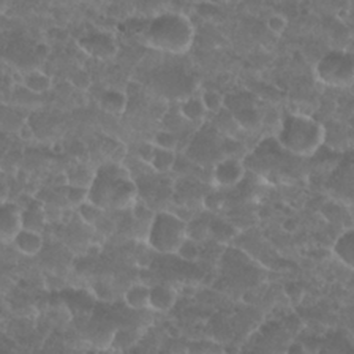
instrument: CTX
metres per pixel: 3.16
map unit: Nhu
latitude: 27.0081
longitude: -52.4034
